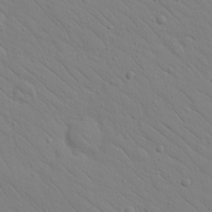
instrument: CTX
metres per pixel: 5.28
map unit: Nhu
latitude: 23.5560
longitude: -74.1011
